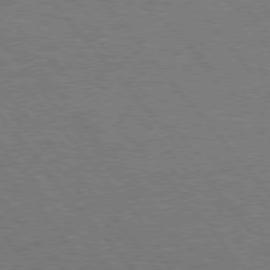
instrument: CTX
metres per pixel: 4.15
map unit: Hpe
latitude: 75.5560
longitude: -157.4048
